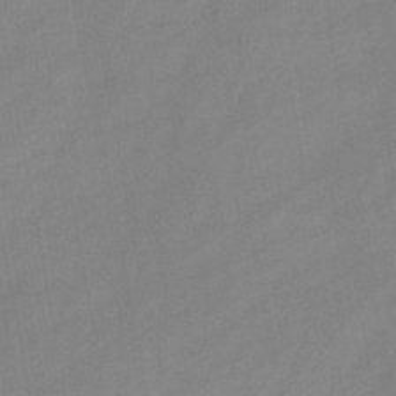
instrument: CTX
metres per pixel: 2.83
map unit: HNb
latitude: -45.8233
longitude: -38.4223
